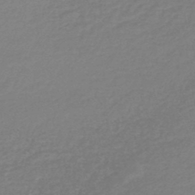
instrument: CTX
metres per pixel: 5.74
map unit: lHb
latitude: -44.6707
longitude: 60.4818
